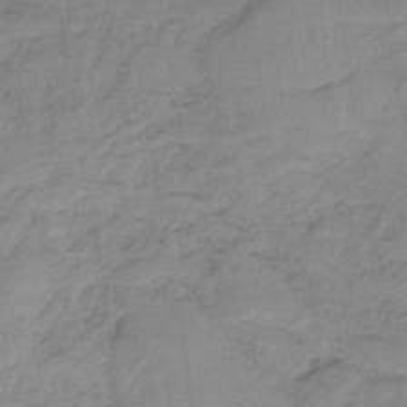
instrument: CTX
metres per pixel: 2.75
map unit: HNb
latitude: -34.2362
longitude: 57.2754
